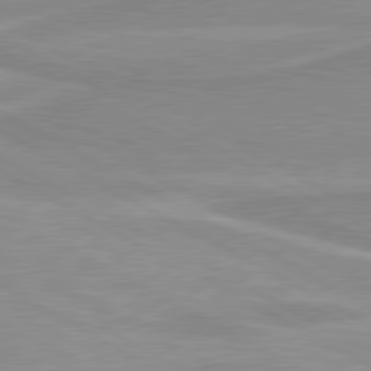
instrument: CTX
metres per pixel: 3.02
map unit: lApd
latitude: 80.2900
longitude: 170.8408
